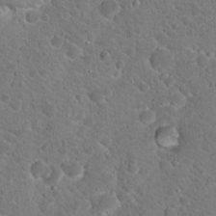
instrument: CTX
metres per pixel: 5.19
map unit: Hto
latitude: 18.9702
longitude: -33.5560
